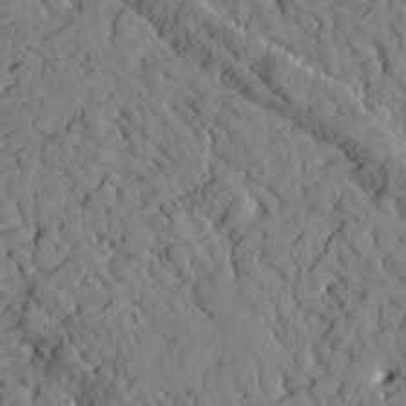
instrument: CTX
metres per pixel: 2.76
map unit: Htu
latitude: 0.9702
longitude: 176.9164
